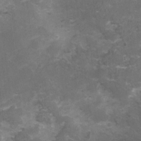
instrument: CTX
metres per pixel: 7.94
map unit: Nhu
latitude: 3.5749
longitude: -17.2348
